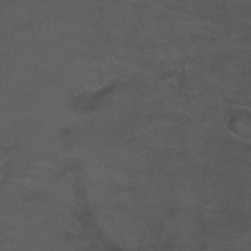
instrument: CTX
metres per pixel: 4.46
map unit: Nhu
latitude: 26.0444
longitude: -53.8961
